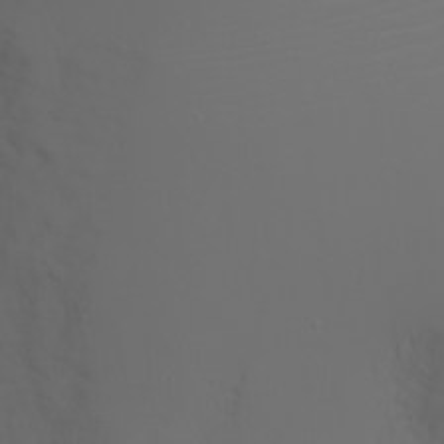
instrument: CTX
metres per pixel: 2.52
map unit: eHh
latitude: -5.4265
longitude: -84.1200
